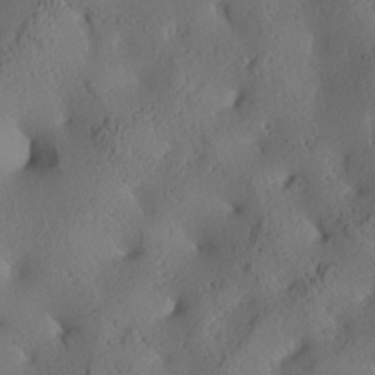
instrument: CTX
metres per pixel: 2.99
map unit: Aa
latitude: 25.3670
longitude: -133.6127
